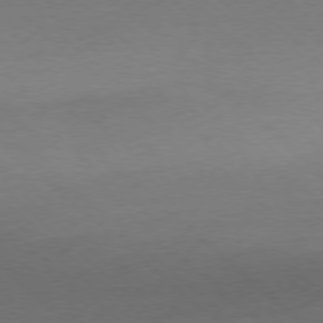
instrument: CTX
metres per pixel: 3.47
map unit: Ap
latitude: -77.8044
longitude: -69.7828
